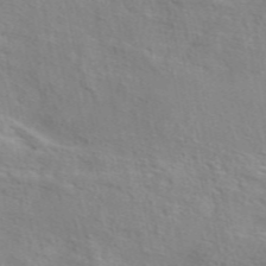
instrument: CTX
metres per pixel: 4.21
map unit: eAb
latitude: 48.9892
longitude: 119.7289
